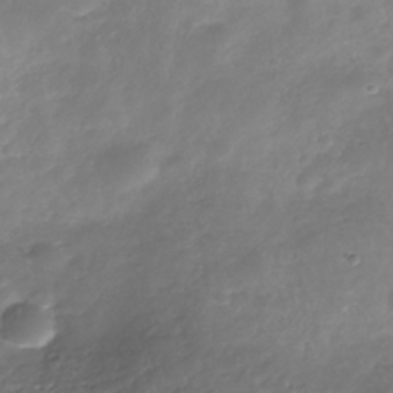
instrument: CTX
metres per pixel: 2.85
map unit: Nhe
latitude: -39.1431
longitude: -118.1578
